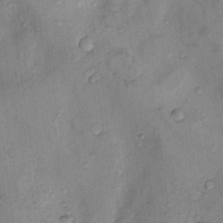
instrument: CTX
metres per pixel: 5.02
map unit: Nhu
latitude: 9.2348
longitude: -25.7071
